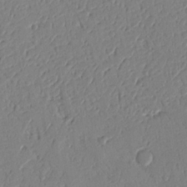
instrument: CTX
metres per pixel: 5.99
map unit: Nhu
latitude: 15.4805
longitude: -78.7435
